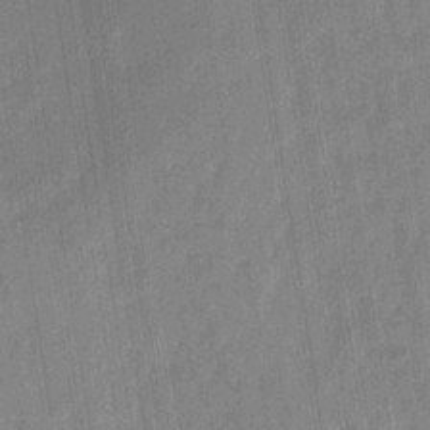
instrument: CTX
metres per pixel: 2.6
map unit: eHb
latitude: -29.5210
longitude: 69.4643
